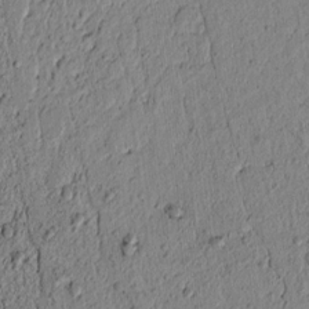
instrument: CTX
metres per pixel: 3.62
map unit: lAvf
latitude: 7.2915
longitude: 163.9556
